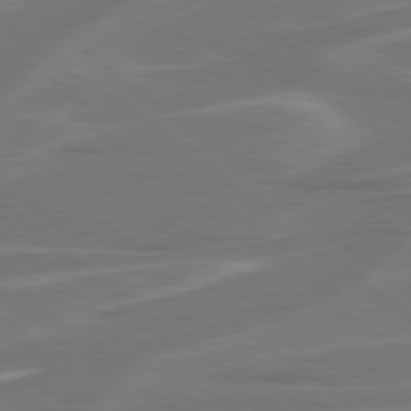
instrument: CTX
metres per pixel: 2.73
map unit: Hpe
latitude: 78.4979
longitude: -126.4979
